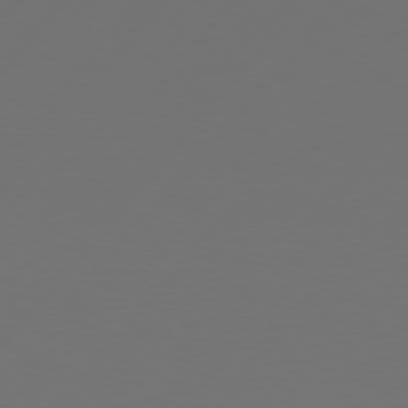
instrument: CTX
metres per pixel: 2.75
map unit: Hpe
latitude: 76.4223
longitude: -138.6868
